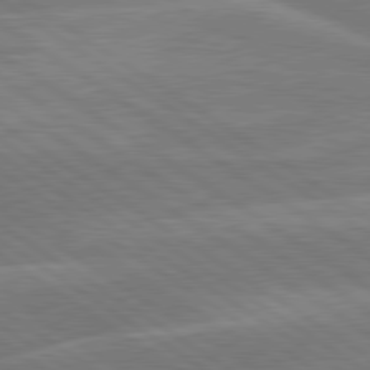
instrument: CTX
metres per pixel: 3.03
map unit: lApd
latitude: 79.7261
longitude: -122.2900
